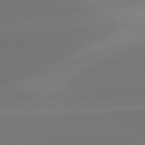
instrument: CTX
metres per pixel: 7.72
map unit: lApd
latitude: 81.7827
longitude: 129.6911
